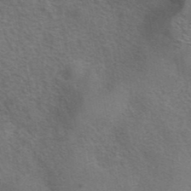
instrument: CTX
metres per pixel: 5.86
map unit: eAb
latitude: 41.9339
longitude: 105.5210
